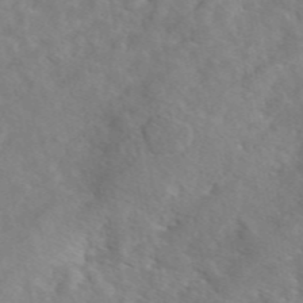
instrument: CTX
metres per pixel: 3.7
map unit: eAb
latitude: 48.4601
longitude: 117.8422
